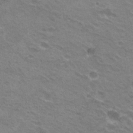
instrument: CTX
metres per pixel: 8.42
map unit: Hto
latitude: 22.2145
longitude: -31.3293
